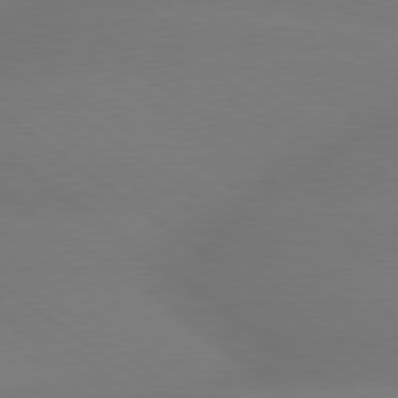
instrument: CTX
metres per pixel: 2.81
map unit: lApd
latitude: 79.1781
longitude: -151.3292
